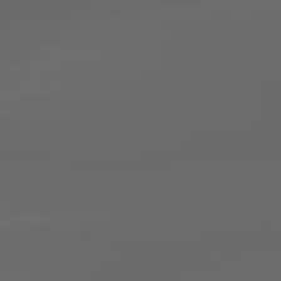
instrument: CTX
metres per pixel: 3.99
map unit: lApd
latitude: 83.1025
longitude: -137.3293
